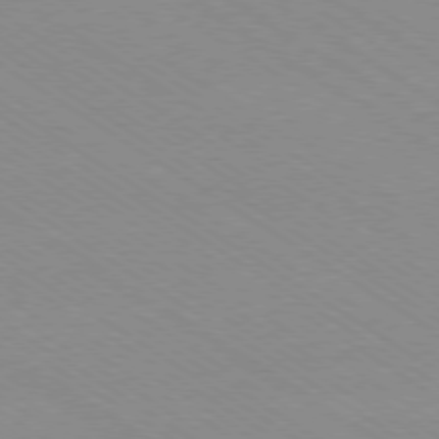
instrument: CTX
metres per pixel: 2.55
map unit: Ap
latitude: -78.7652
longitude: -84.4034
